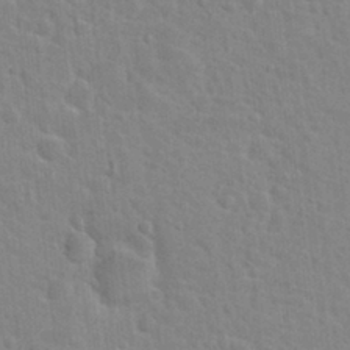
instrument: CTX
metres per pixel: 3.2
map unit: Hto
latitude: 21.7639
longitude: -47.5749
